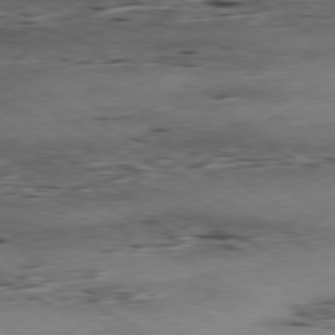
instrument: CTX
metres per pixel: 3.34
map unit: Ap
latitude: -80.3307
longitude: -53.6883
